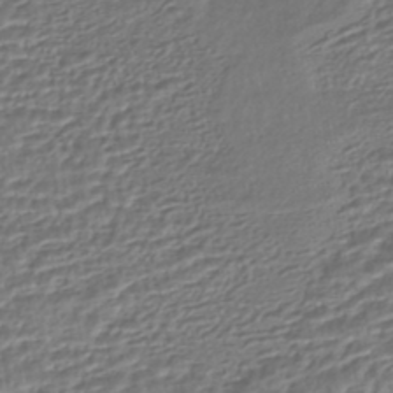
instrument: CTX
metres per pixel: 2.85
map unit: HNhu
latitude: -45.7667
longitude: 103.7667
